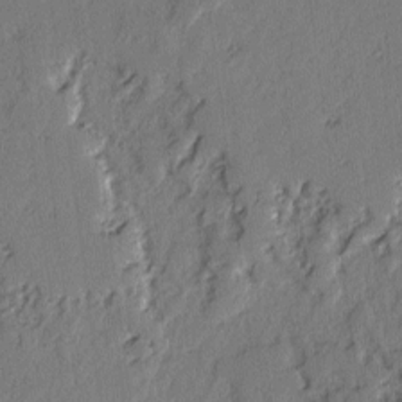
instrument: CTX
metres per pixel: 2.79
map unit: lAvf
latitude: -2.8596
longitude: -107.0647
